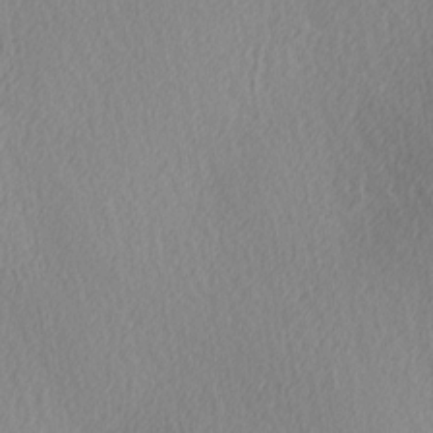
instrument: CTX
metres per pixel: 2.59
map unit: Ave
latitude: 3.8394
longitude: -113.4048
